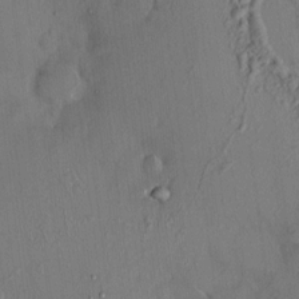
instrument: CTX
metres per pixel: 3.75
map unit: HNhu
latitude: 4.2333
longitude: 7.3509
